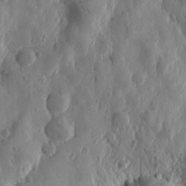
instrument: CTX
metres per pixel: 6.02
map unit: Htu
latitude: -0.2173
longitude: -177.2915
